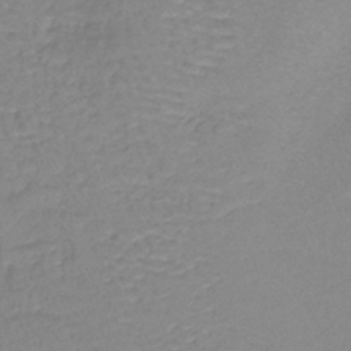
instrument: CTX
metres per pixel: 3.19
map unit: lHb
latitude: -41.4265
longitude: 59.2942
